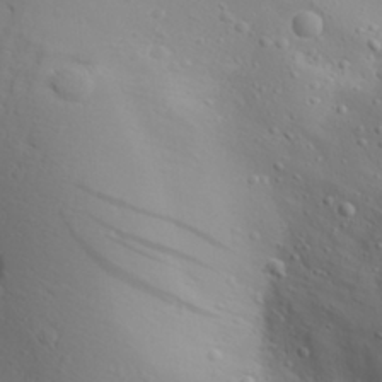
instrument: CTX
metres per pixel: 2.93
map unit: Aa
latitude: 28.1389
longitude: -132.9514
